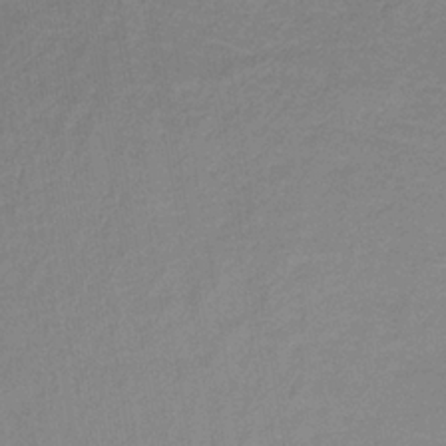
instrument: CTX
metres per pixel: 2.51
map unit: lHb
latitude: -34.4818
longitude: 70.0472
